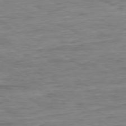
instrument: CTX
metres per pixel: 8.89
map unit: Ap
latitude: -78.7463
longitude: -87.4804
